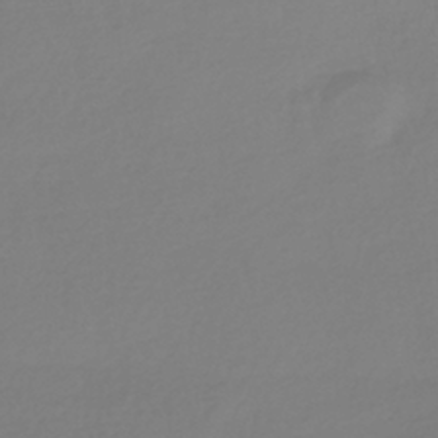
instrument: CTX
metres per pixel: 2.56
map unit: HNhu
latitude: -41.9178
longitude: 96.7841
